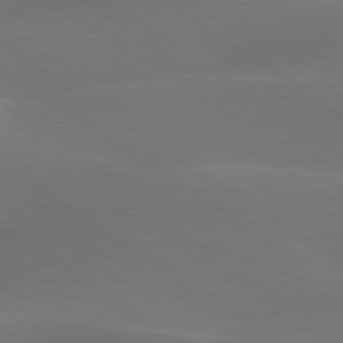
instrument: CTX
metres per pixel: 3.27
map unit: lApd
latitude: 79.6883
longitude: -90.7435
